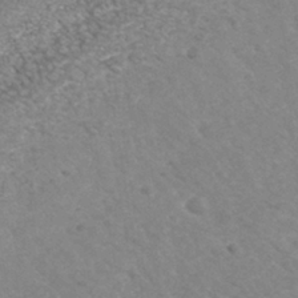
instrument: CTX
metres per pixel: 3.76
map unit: Nhe
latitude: -41.2376
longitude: -109.5371
